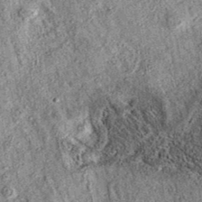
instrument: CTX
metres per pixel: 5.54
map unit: eAb
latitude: 36.9325
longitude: 108.2173
